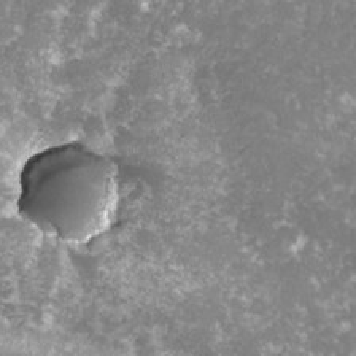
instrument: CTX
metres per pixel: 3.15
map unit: lHvf
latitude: -15.6533
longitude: -98.4412
